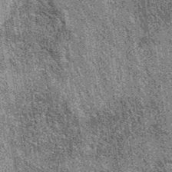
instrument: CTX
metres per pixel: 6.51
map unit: eAb
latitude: 37.1214
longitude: 107.9745
